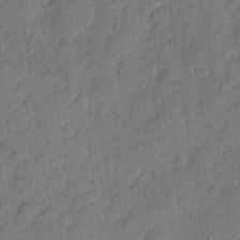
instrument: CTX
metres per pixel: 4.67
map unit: eHh
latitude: 5.8394
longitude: -75.7828
